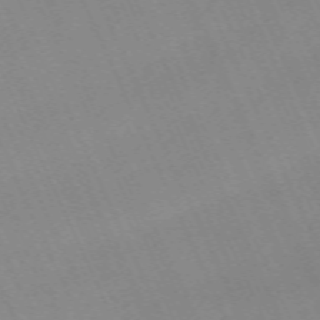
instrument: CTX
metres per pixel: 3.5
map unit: Nhu
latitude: -67.5210
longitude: 39.4455
